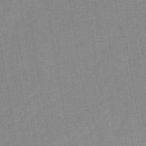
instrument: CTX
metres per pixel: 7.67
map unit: lHb
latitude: -45.8611
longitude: 73.0486
